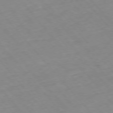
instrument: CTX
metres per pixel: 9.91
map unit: Hpe
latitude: -76.4251
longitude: -18.0633
